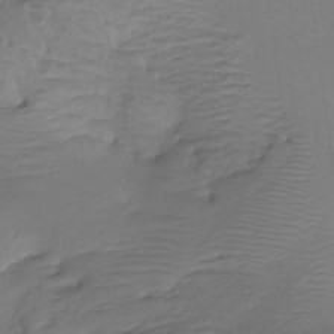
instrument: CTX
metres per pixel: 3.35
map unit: Ht
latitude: -15.5588
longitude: -43.5182
